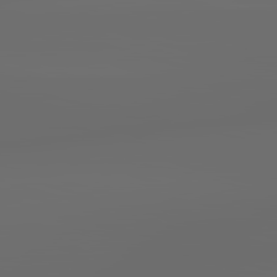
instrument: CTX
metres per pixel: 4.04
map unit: lApd
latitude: 83.6127
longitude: -127.4427
